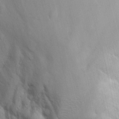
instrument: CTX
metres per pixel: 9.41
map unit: Ave
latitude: -10.8219
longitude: -121.0459
